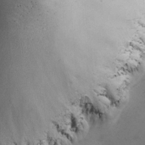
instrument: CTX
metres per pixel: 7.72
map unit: Ave
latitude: -7.4265
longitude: -119.5182
